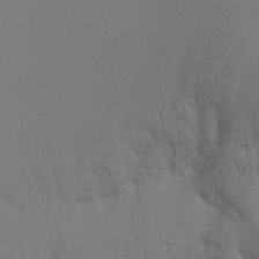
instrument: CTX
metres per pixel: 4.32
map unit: Ht
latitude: 2.1766
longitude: -34.2333
